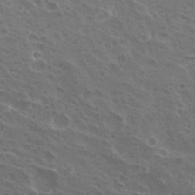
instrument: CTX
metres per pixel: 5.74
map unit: Hto
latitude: 23.7261
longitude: -30.7813
